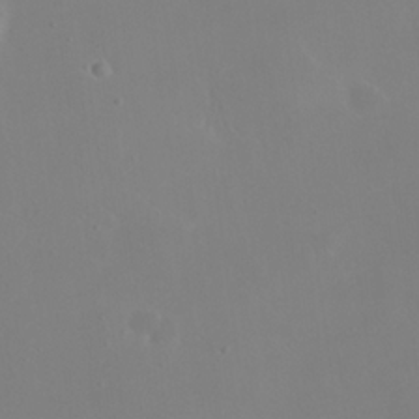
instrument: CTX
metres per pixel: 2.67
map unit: eHh
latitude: 23.8394
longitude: -66.1388
